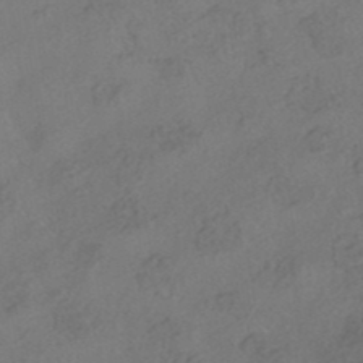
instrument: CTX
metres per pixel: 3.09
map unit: HNhu
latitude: -41.6344
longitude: 102.8030
